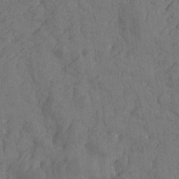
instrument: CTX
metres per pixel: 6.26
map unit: Htu
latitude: -4.7085
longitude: -177.3670
